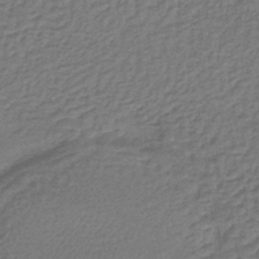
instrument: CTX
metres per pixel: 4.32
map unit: lHb
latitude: -43.7855
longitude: 66.5007
